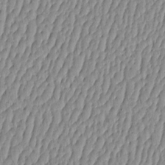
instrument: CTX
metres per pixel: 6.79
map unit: HNhu
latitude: -4.0094
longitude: 14.0094
